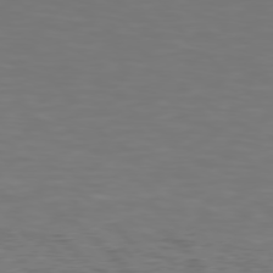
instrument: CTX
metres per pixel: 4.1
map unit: Hpe
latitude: 76.7435
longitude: -165.1970
